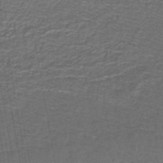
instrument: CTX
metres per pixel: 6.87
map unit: lHb
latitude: -43.3509
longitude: 55.3510
